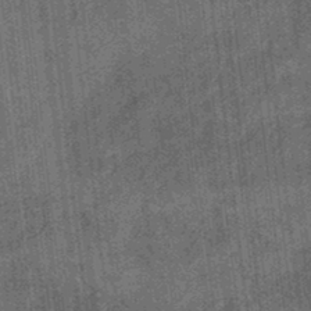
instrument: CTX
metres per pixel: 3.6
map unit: eHb
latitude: -34.6896
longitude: 79.2376
